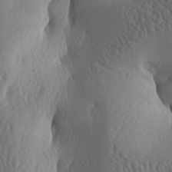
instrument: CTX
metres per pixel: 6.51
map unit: lAa
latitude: -7.0486
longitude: -128.7435
